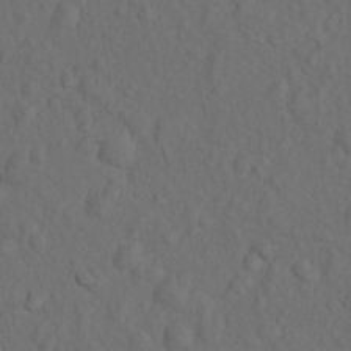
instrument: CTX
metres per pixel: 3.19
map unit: Nhu
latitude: 10.6302
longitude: -26.4601
